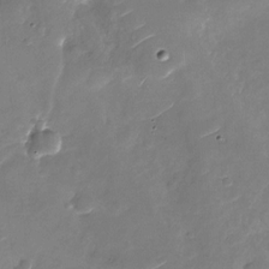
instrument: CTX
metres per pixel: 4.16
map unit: Nhu
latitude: -27.2942
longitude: -73.7450
